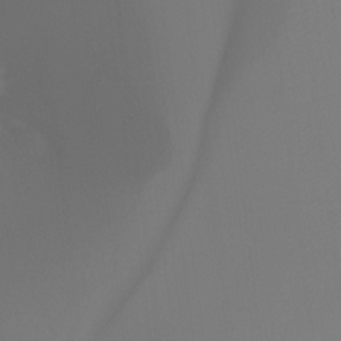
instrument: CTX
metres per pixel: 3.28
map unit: Ht
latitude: -13.1809
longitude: -50.7435
